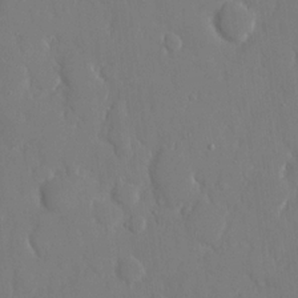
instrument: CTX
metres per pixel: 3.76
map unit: eHh
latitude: 14.5735
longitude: -71.1025
